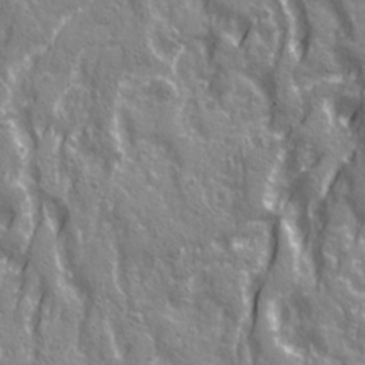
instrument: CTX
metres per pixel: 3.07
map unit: Ave
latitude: 20.9514
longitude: -133.1592
